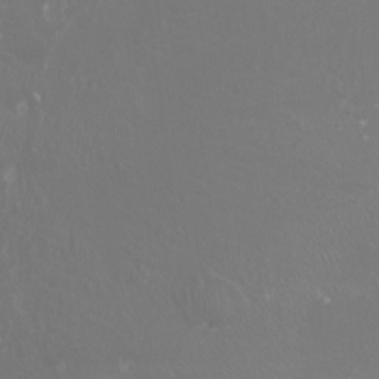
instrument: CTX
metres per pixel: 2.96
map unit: Ht
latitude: -3.3320
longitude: -18.0444
